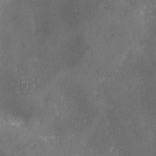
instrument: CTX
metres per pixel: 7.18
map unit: Ave
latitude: 2.2333
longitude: -111.8961
